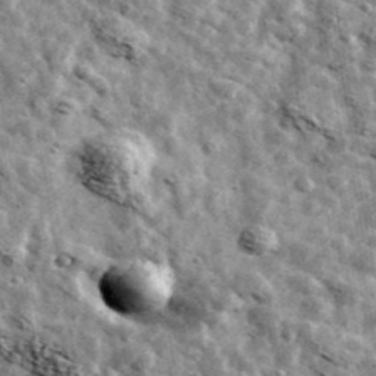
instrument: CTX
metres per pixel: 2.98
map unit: Ave
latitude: 42.4223
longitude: -107.6883
